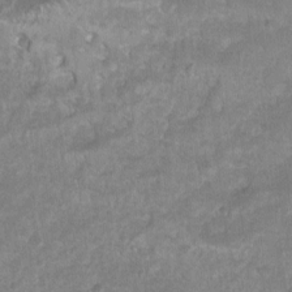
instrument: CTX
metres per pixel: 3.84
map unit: Nhu
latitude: 4.2333
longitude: -16.3467
